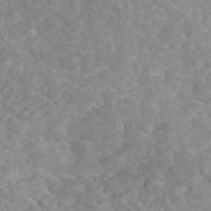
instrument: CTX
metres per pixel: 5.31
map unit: eAb
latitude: 44.7813
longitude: 126.2739
